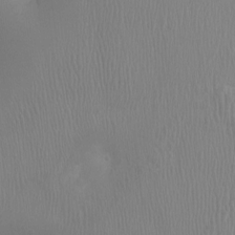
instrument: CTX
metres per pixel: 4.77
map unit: Ht
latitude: -2.7085
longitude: -16.4412
